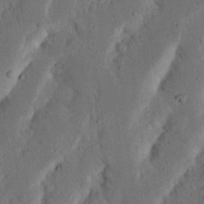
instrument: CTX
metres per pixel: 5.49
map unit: Nhu
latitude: 18.5923
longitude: -74.9703
